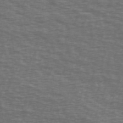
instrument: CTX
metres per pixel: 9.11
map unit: Ave
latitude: 39.8772
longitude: -113.4804
